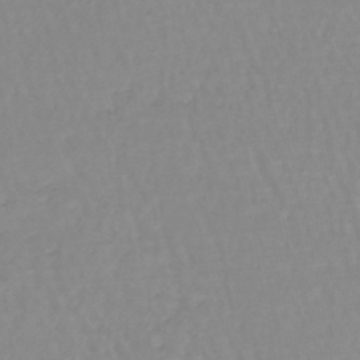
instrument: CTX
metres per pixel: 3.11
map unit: lHb
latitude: -44.5763
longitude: 62.5196
